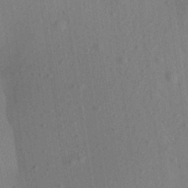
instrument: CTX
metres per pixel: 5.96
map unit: Aa
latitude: 23.8961
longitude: -143.7072
